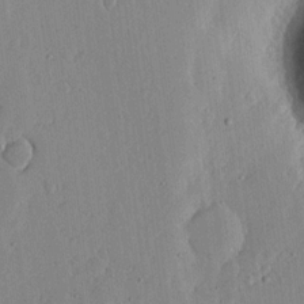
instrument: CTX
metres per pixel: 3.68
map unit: lHvf
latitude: 18.5923
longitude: -115.6504
